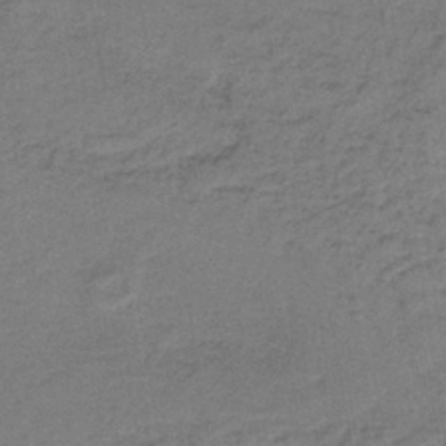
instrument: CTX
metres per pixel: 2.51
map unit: lHb
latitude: -38.4818
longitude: 57.2754
